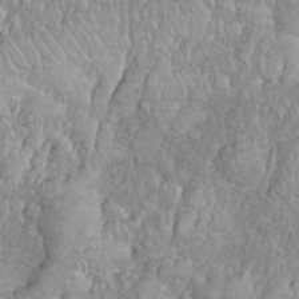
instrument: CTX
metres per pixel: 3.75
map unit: eHh
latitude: 32.4790
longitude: -64.5357
